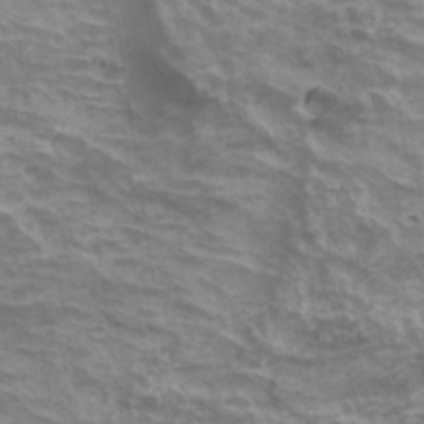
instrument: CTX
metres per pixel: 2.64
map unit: Hto
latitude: 34.1200
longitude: -43.0836
